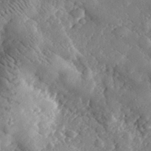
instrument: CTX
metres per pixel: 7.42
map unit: lHvf
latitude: 32.3278
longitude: -85.1403
